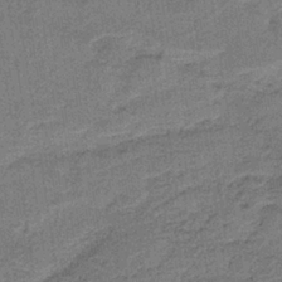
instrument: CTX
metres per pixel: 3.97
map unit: HNb
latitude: -35.8989
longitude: 54.1039
